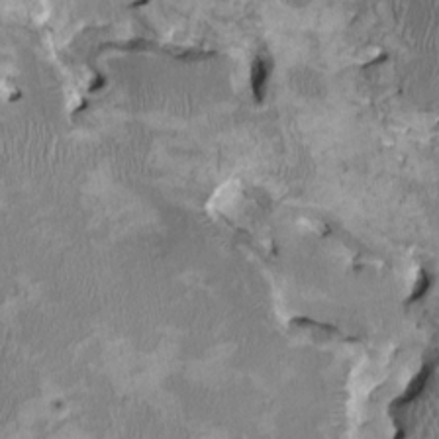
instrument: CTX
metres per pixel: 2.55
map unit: HNhu
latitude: 2.8569
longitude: -4.4601
